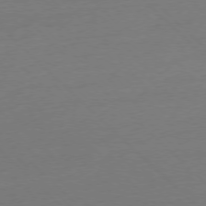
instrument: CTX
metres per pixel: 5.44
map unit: Ap
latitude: -77.5210
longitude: -92.1955
